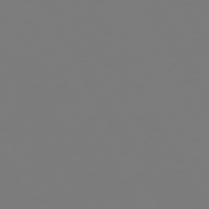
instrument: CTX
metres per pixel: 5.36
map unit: Hpe
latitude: 72.1200
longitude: -125.8394
